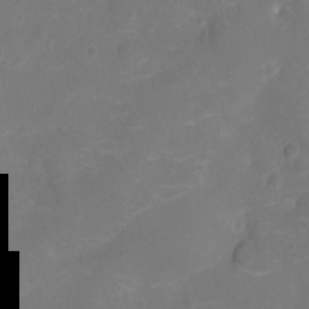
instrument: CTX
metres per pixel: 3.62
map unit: Nhu
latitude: -14.1795
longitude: -24.6679
